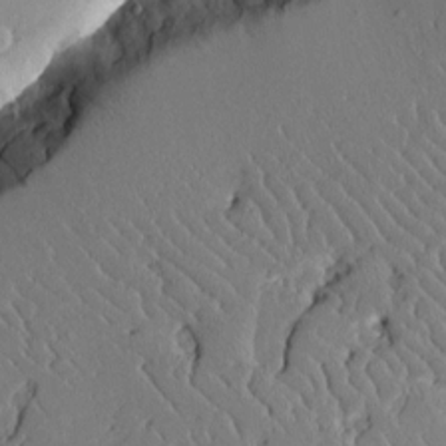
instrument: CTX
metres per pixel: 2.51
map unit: Aa
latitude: 12.2145
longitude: -126.8191
